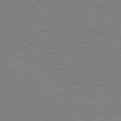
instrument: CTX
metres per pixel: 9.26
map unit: lApd
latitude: 81.1214
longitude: -169.1403
